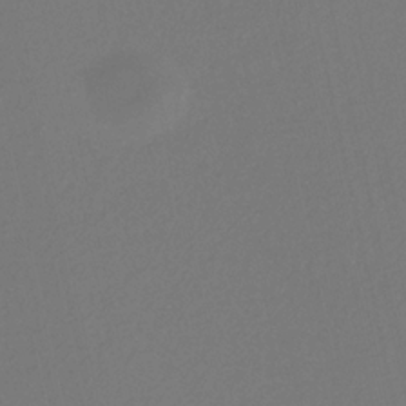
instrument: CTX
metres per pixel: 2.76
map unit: eHb
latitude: -30.3306
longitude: 66.5763
